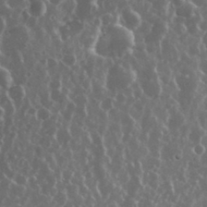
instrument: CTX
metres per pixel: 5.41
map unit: eHh
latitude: 35.1403
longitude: -58.3656
